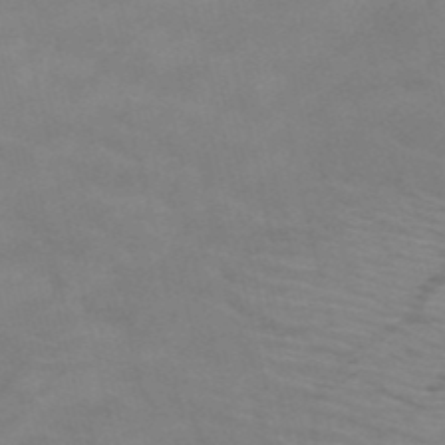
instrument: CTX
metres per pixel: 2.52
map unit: HNb
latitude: -53.1053
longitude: -45.7260
